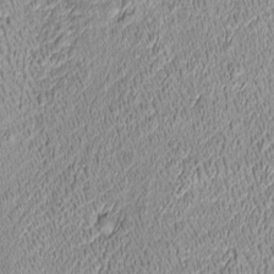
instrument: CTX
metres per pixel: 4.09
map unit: Htu
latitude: -6.6707
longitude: 157.0675
